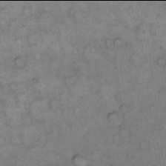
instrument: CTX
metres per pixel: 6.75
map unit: eHh
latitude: 13.9906
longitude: -65.2159
